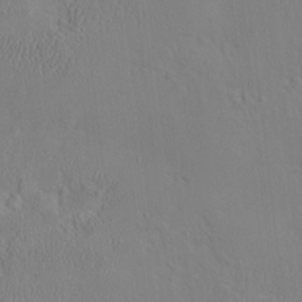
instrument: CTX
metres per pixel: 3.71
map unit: eHh
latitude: -3.1053
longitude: 19.3888
